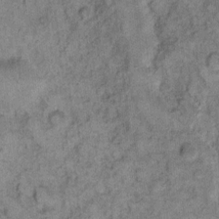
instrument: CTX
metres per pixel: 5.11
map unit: eHh
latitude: 11.9150
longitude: -63.7639
